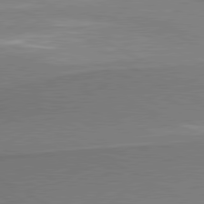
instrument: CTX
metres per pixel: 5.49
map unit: lApd
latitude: 80.9514
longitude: 163.6911
